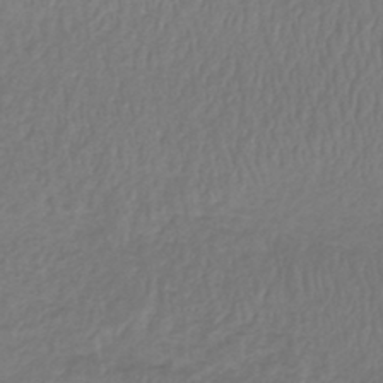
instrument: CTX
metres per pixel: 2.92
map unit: lHb
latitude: -43.2753
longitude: 73.0297
